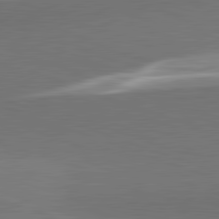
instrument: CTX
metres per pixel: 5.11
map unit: lApd
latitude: 82.3278
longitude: 136.0094
